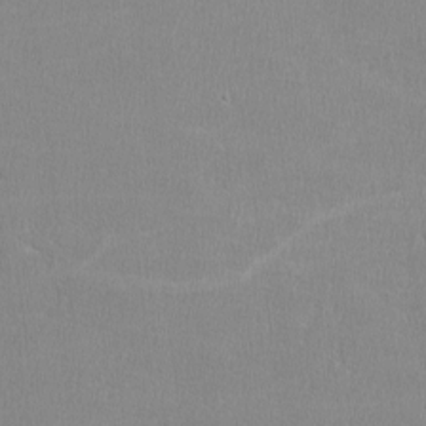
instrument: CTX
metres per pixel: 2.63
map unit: lHvf
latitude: -12.2740
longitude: -101.0081
